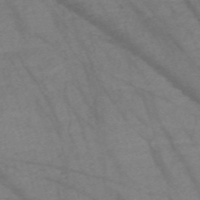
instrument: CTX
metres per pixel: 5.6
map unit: Nve
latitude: -58.8596
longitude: 64.5952
